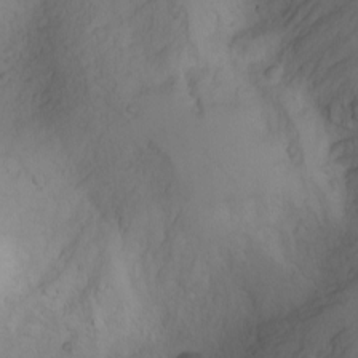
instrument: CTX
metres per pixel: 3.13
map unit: Nhu
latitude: -2.9919
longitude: -73.9151
